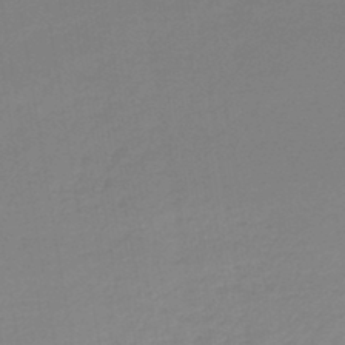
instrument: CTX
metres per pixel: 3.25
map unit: lHb
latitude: -44.4818
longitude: 60.2739
